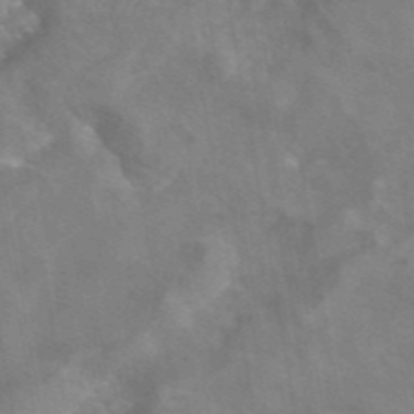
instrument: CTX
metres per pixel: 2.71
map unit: eAb
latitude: 45.1403
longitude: 109.1809
